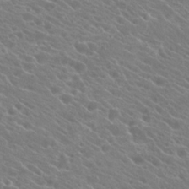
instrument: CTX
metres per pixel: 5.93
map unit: Hto
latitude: 22.5168
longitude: -39.2159
